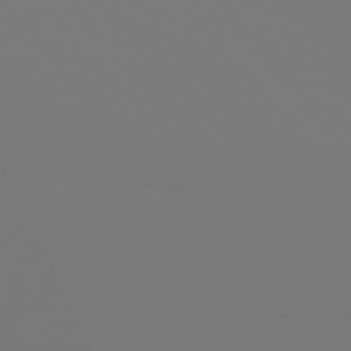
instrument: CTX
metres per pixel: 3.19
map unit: Hpe
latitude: 76.2711
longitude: -133.7261
